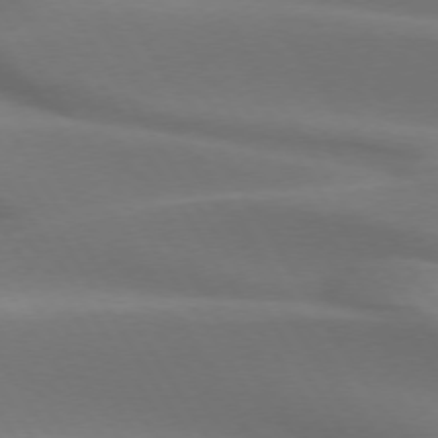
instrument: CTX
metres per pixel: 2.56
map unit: lApd
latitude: 73.2915
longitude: -50.5734
